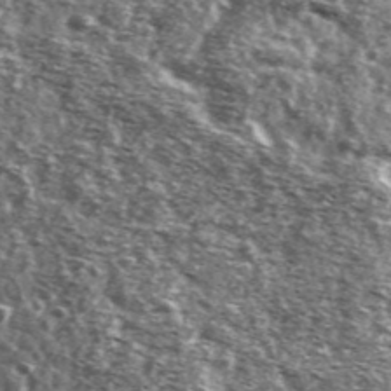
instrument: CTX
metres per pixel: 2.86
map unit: Ave
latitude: 41.6316
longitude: -106.2711
